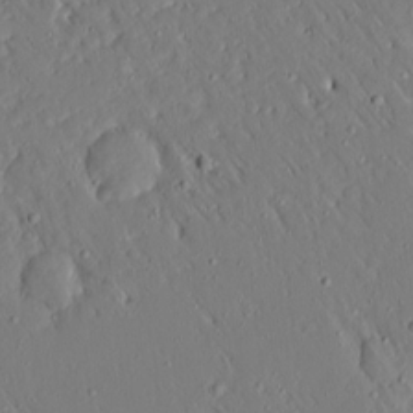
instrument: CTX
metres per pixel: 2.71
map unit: Ave
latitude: 15.6127
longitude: -140.5923
